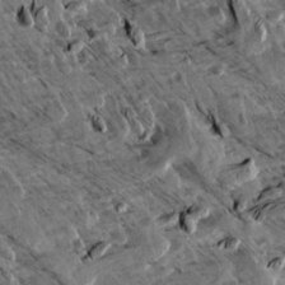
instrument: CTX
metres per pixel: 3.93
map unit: Aa
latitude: 13.0270
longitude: -144.1578
